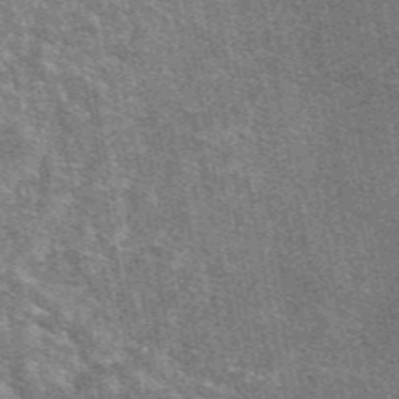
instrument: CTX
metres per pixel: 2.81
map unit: eAb
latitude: 48.0633
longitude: 116.8219
